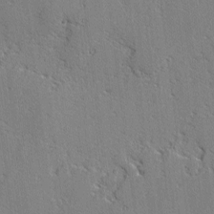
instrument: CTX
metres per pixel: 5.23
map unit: lAvf
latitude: -2.7463
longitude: -108.8380
